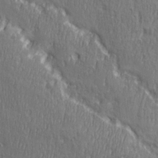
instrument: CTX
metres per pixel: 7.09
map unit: Ave
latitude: 22.2333
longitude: -134.4412
